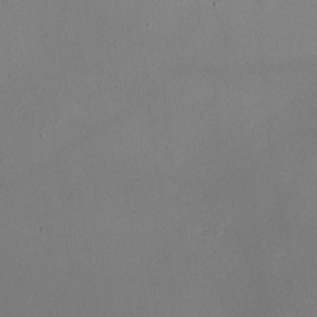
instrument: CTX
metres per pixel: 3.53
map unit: HNhu
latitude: -0.5952
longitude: -0.4034
